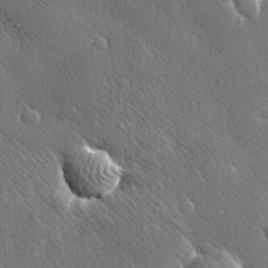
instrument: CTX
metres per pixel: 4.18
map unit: lHvf
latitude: 31.9151
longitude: -92.8380
